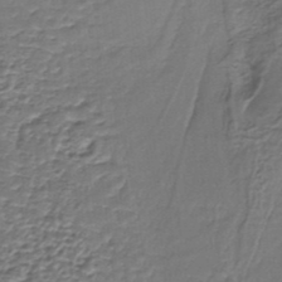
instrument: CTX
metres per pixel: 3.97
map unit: lHb
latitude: -36.9730
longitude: 59.2564
